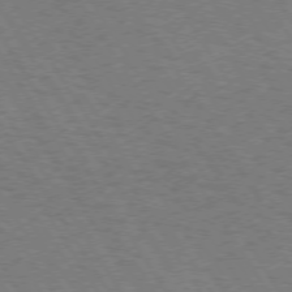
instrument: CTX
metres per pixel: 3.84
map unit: Hpe
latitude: 72.8380
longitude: -129.6505
